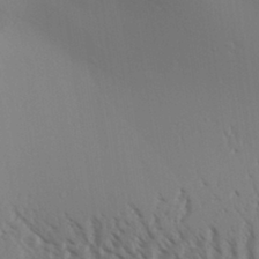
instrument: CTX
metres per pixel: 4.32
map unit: Aa
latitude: 30.8380
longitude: -140.3278
